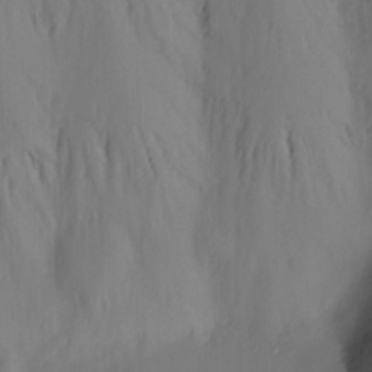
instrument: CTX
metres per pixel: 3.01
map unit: Hve
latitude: 13.2348
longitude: -90.8380
